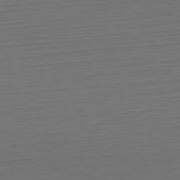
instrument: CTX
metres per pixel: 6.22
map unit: Hpe
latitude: -82.6707
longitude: 10.9542
